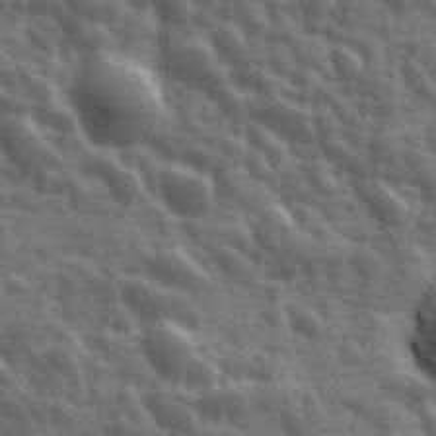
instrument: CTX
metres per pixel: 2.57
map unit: Ave
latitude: 18.9702
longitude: -132.3089
